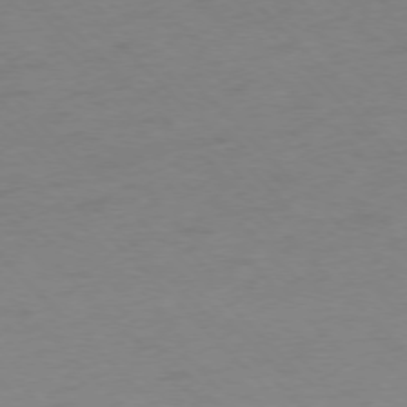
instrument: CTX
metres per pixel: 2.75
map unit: Ap
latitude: -76.8219
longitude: -65.0458
